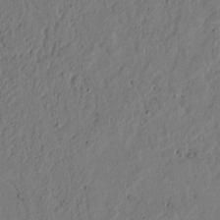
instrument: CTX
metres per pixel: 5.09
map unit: lAvf
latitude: 4.6490
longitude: 165.7667
